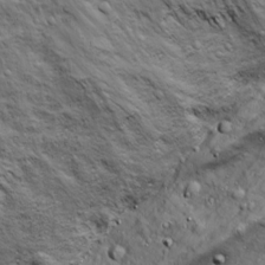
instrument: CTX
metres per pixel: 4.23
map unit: Ave
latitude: 17.9150
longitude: -132.7624
